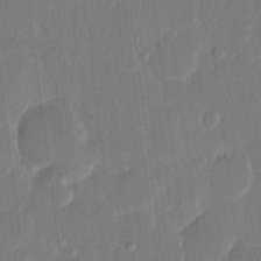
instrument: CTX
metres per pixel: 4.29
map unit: eHh
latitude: 14.7625
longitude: -69.4993
